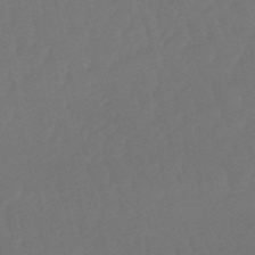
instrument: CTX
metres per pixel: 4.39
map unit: eHb
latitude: -50.6518
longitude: 77.6722
